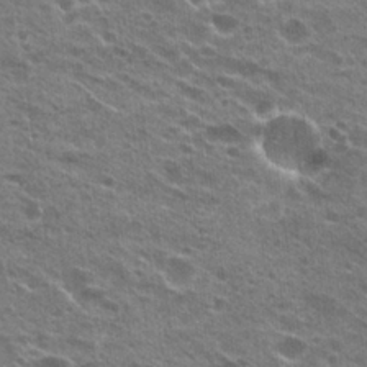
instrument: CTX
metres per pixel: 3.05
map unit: Hto
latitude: 23.9150
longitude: -42.2145
